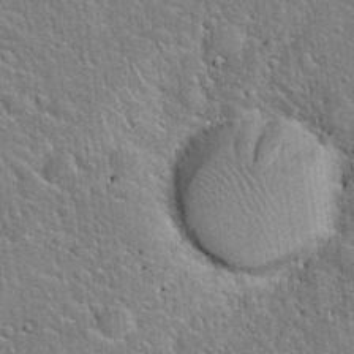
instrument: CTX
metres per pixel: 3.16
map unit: Hto
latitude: 20.8569
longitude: -51.4048
